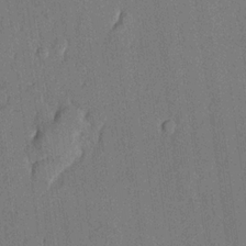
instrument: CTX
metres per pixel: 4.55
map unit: lHvf
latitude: 20.7624
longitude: 144.2551
